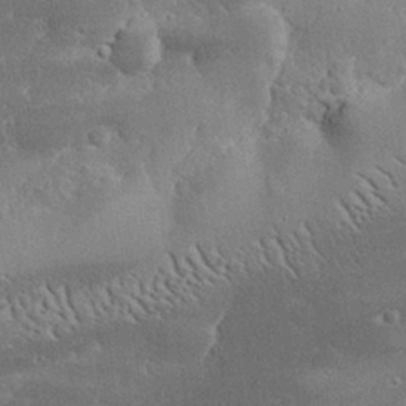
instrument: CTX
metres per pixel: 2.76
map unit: eHh
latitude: 30.0255
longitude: -82.8380
